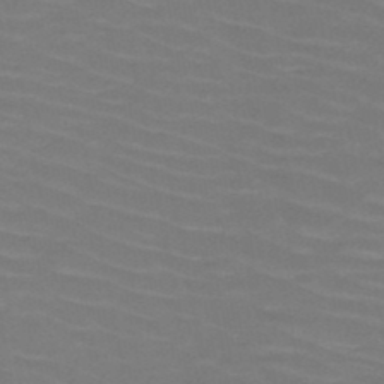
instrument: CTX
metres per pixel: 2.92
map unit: HNb
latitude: -47.0108
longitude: -45.4615
